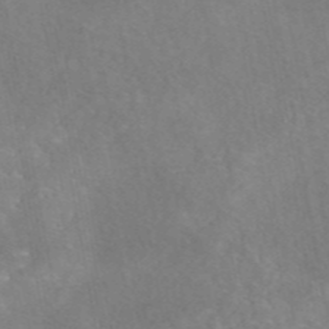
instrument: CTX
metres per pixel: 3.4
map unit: eAb
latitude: 45.4615
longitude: 125.9178
